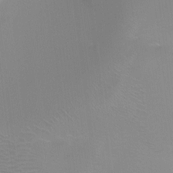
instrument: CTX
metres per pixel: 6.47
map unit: Ht
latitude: -8.2550
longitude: -24.3656
